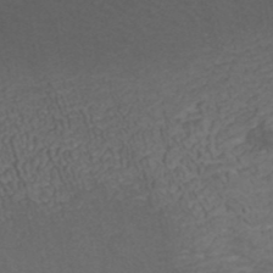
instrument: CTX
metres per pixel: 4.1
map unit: ANa
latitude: 39.2537
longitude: 22.9353
